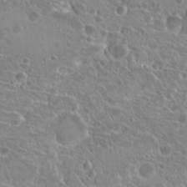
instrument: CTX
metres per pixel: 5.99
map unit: Hto
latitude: 20.7247
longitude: -40.7246
